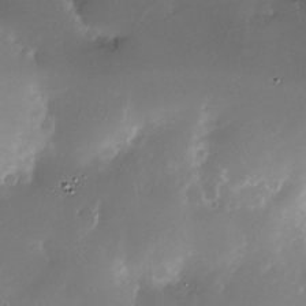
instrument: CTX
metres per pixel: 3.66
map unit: Nhe
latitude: -31.7666
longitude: -117.4993
